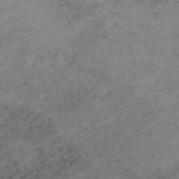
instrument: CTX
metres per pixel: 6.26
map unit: HNb
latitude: -55.3132
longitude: -48.5735
